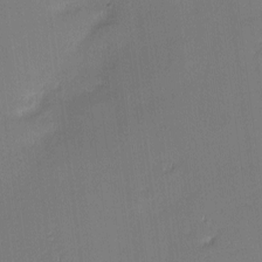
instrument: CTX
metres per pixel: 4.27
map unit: eHh
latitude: -2.9541
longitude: -83.7071
